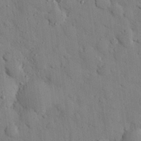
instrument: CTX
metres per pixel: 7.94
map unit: eHh
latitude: 26.5924
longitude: -77.6505
